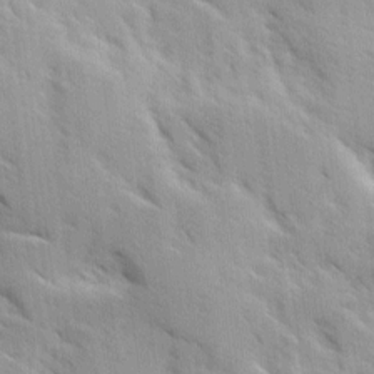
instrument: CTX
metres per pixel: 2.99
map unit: Ave
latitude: 10.1578
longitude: -102.9136
